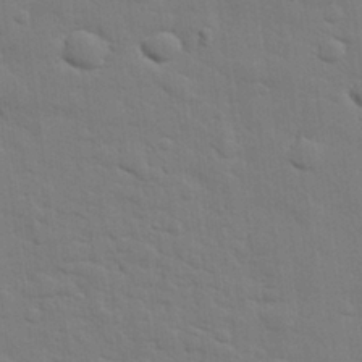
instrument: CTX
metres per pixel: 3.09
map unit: eHh
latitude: 25.8394
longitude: -81.7827
